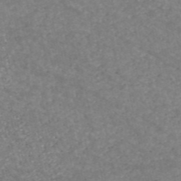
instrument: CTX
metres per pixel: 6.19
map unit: HNb
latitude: -54.1984
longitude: -38.2711
